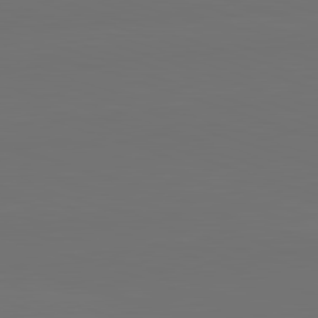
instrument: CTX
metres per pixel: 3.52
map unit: lApd
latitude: 82.4978
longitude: 144.0850
